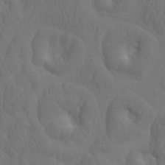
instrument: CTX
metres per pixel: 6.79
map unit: eHh
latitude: -1.8234
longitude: 15.1809
